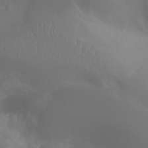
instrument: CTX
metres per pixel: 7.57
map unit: Aa
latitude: -8.7652
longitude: -78.3090
